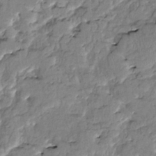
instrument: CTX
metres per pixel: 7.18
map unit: HNhu
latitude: 3.1403
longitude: 8.7841
